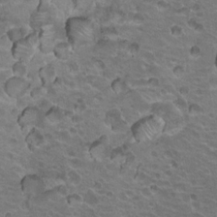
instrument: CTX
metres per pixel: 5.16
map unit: Hto
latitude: 20.3468
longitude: -32.2334
